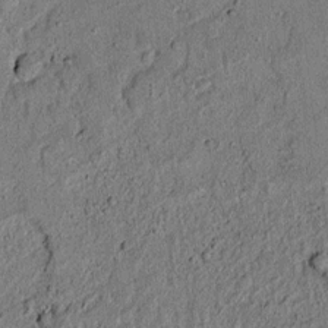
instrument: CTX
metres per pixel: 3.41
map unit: lAvf
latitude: 5.5560
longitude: 168.2739
